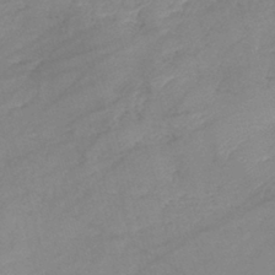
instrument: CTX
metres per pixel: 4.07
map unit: lHb
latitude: -40.1606
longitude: 76.1606
